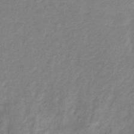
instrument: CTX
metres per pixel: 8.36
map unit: eHb
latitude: -33.1243
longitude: 69.8989
